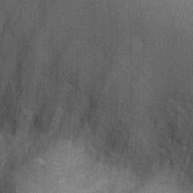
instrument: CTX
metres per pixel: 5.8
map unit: Ht
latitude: -3.9556
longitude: -15.2348
